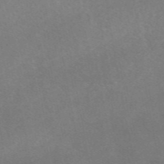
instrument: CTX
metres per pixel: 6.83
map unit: eAb
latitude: 48.7246
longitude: 119.0675
